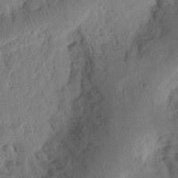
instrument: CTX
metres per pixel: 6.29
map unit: Ht
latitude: 9.6883
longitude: -74.7624
